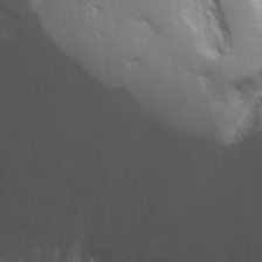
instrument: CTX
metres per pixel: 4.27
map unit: lHvf
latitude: 21.7261
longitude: 141.3698
